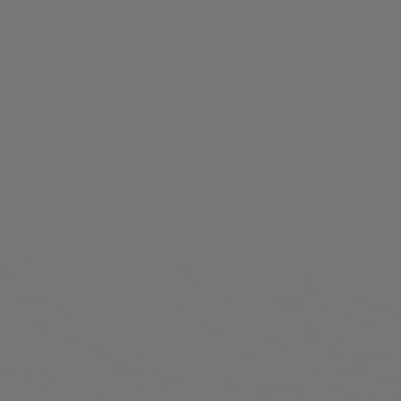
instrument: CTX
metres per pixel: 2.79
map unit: Hpe
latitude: 78.4034
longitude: -174.6680
